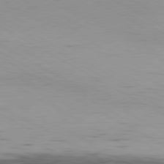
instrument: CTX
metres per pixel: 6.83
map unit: Hpe
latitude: -80.9353
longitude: 13.2376
